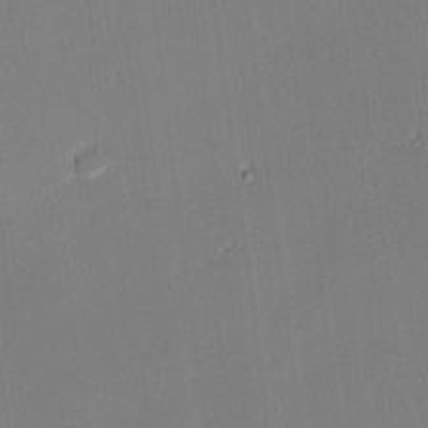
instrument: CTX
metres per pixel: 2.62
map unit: eHh
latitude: -3.3131
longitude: -83.6504
